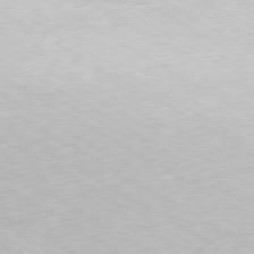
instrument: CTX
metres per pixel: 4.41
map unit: Hpe
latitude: -80.2929
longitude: 20.5384
